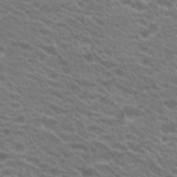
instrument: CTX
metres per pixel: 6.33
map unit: Hto
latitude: 22.1767
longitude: -37.6127
